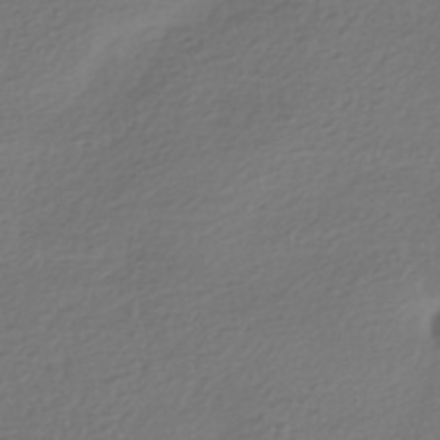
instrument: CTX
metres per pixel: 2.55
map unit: HNhu
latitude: -43.8233
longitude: 97.1431
